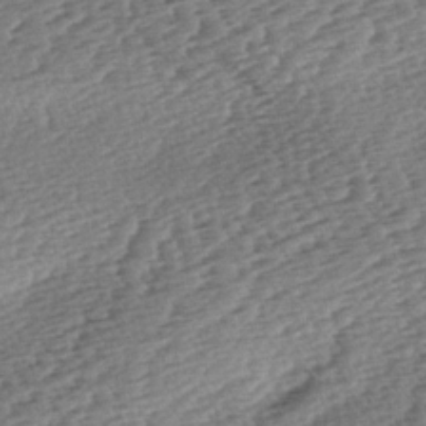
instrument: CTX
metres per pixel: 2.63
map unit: lAa
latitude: -3.2942
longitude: -127.1970
